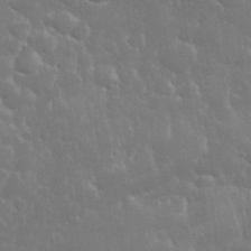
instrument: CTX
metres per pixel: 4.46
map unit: eHh
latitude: 32.6302
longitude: -64.0444
